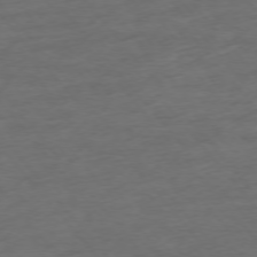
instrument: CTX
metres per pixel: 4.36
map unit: Ap
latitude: -76.1228
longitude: -84.0255
